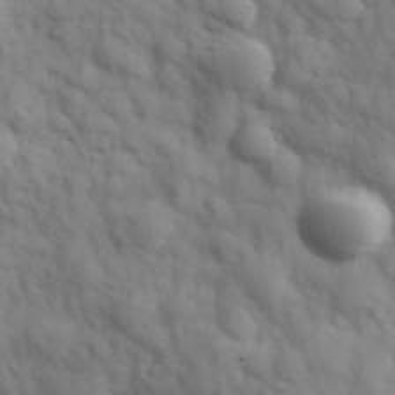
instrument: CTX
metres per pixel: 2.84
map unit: Hve
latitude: 32.2711
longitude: 150.7652
